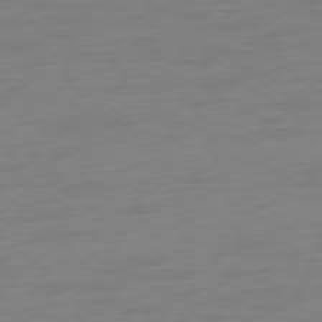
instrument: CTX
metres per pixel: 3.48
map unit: Ap
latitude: -78.6896
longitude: -66.4412
